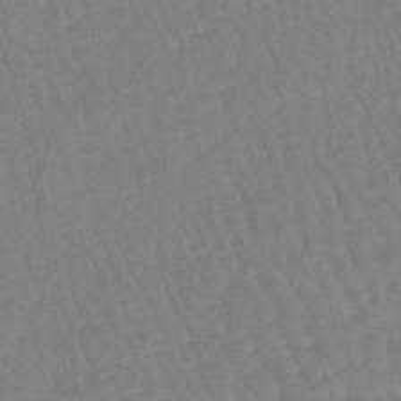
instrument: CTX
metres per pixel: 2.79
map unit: eHb
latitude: -45.4454
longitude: 80.5952
